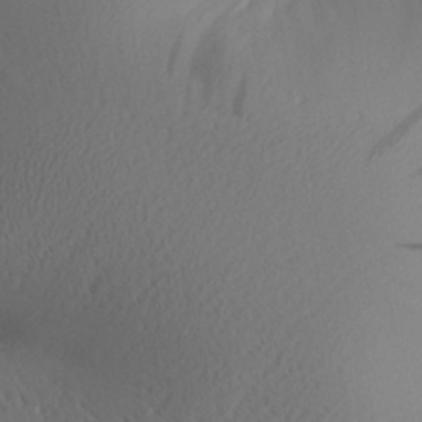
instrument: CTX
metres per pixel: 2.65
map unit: Aa
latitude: 30.5168
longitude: -140.9324
